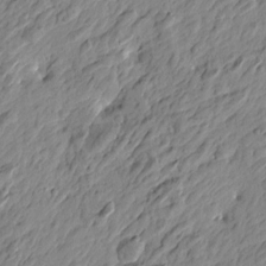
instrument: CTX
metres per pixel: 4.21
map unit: Htu
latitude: -4.1794
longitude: -179.5560
